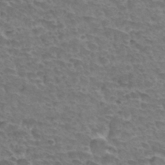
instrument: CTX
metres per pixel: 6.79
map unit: Hto
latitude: 33.6883
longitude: -44.4979
